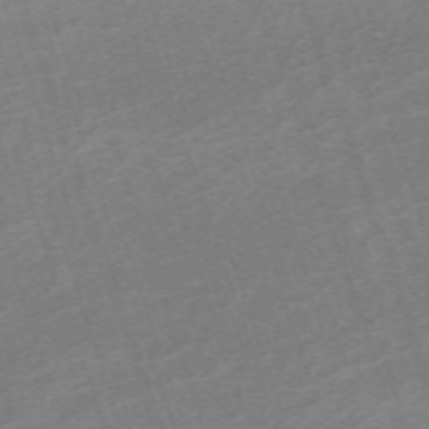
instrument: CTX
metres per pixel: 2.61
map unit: eHh
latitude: -64.5574
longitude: 50.1228
